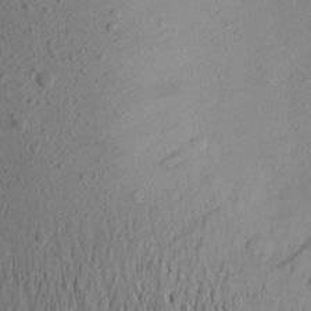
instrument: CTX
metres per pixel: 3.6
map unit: Aa
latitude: 21.9528
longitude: -145.1025
